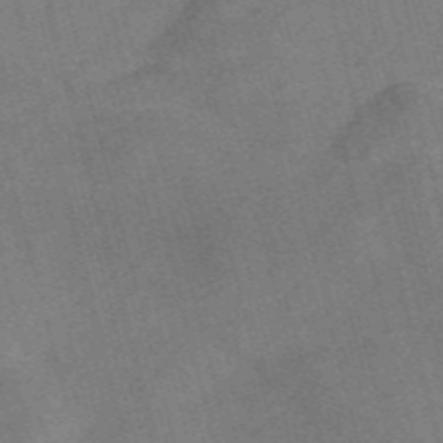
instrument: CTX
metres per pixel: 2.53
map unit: Nve
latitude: -58.6140
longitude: 64.7652
